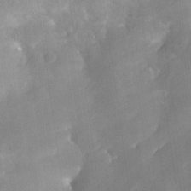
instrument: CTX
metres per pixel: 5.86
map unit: Nhe
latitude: -29.2754
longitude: -110.5357
